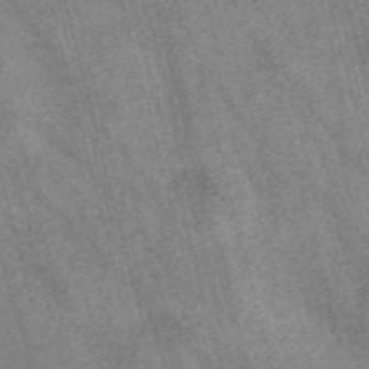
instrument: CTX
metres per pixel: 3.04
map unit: Nve
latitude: -56.4440
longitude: 53.9178
